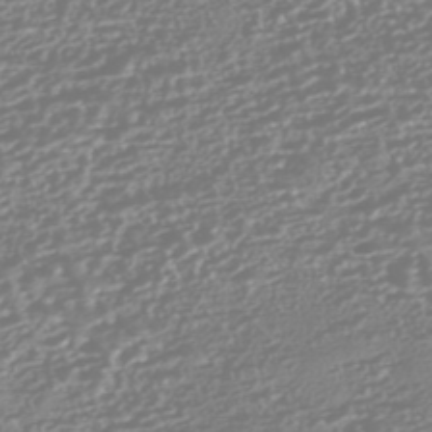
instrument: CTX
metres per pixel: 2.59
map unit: HNhu
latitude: -44.5385
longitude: 100.7274
